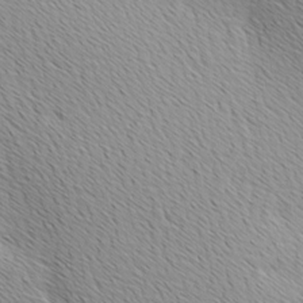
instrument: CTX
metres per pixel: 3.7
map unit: Ave
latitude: 10.2523
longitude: -107.4804
